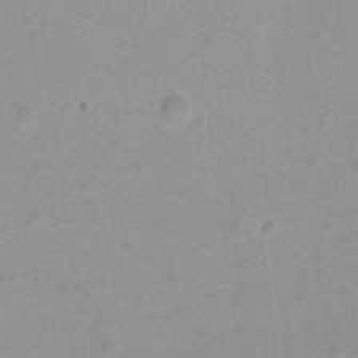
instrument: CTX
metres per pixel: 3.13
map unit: Hto
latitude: -8.5574
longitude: -42.7246
